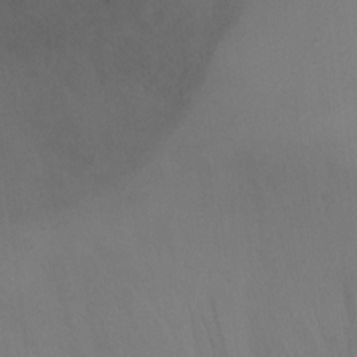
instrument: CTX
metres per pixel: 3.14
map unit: Nhu
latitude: -11.8989
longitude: -34.9891
